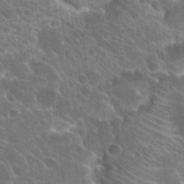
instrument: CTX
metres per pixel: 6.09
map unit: Hto
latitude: 24.8946
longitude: -39.3671
